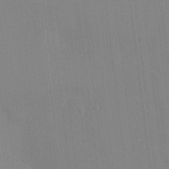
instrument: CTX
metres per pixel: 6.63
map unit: HNhu
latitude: -1.3699
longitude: -7.5371
